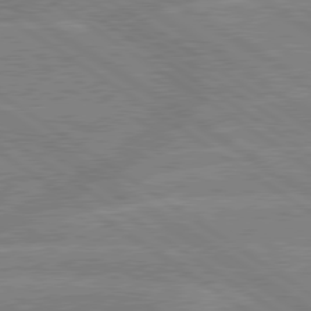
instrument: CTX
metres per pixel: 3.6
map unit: lApd
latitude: 79.3860
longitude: -132.7057
